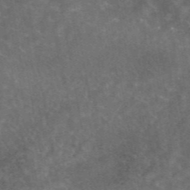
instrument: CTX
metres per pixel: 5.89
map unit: eAb
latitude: 45.1970
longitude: 123.2943
